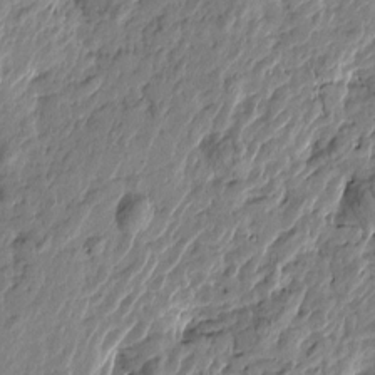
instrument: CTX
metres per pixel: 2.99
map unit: Htu
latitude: -1.9745
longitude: -179.4616
